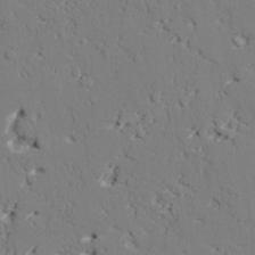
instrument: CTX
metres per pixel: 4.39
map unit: lAvf
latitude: 26.9892
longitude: -108.9135
